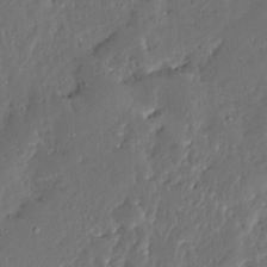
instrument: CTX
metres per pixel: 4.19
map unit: Ave
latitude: 13.8395
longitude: -137.8017
